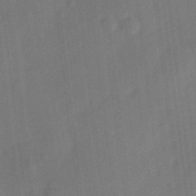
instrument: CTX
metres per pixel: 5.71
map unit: eHh
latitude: 3.6883
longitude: -73.8584
